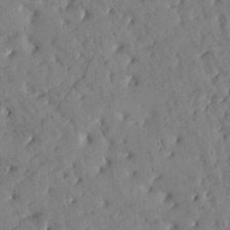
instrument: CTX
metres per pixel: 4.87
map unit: Htu
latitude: 0.6868
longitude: 179.5210
